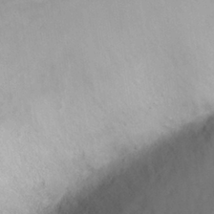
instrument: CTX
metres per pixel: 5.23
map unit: Nhu
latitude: 26.5357
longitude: -53.5560
